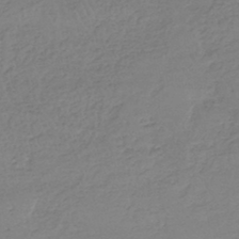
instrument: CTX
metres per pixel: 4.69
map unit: eHh
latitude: -44.8597
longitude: -29.3293
